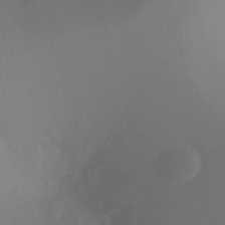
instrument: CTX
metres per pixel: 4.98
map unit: Ht
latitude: -7.1809
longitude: -20.1956
